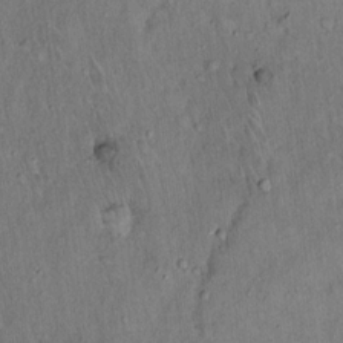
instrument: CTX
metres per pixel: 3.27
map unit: Hto
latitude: 15.6505
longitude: -59.4049
